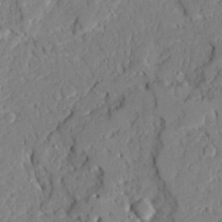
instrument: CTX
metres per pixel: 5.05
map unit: Ave
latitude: 22.5735
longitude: -129.4993
